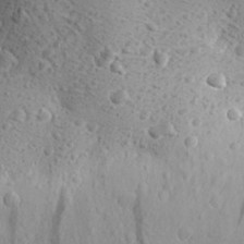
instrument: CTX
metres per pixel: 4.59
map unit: Aa
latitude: 27.7261
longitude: -142.4412
